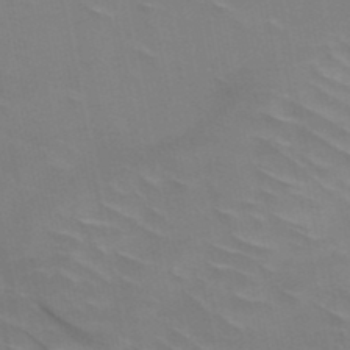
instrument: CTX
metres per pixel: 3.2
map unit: HNb
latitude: -48.6897
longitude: -50.1766
